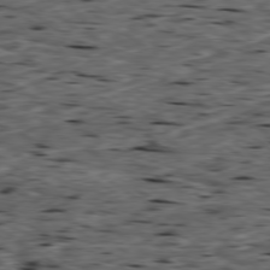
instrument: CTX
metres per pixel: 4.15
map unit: Ap
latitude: -79.4643
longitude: -90.9325
